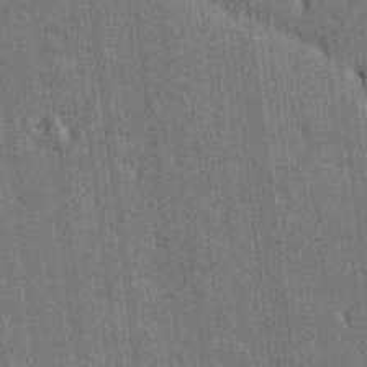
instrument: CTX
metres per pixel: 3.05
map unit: Htu
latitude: -8.2172
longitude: 176.6330
